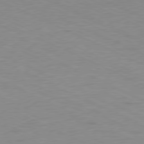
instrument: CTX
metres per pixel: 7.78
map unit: Ap
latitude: -78.4440
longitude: -73.1781
